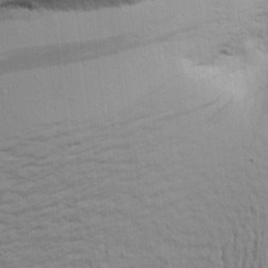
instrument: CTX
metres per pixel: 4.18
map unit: Aa
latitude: 19.1592
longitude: -141.6882
